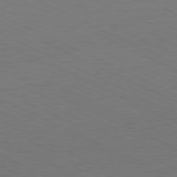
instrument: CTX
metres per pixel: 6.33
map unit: Hpe
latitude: -81.5399
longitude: 14.8408
